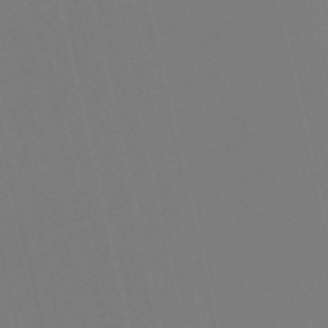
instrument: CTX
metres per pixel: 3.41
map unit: HNb
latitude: -53.9745
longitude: -36.4223
